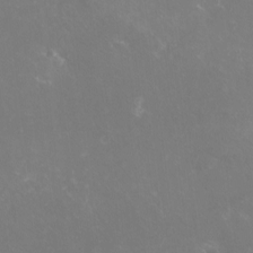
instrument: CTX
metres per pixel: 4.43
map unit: eHh
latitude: -10.6519
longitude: -65.7261
